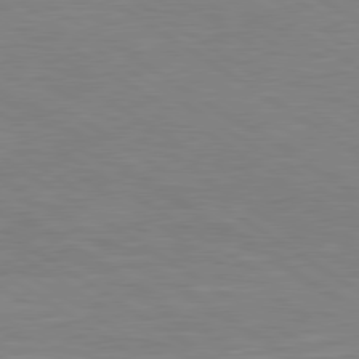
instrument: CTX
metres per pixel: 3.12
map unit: Hpe
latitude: 79.4994
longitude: -125.9528
